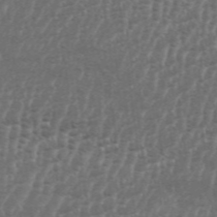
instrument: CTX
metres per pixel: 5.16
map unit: Aa
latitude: 33.3671
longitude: -135.7260
